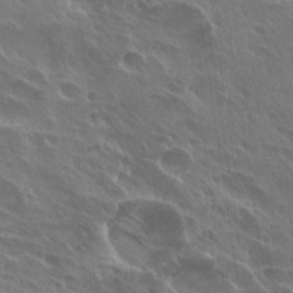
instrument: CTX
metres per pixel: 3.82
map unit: Hto
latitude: 27.6883
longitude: -40.9702
